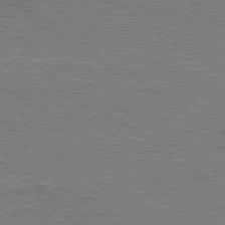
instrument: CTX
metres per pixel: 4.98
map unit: lApd
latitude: 79.7261
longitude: 170.2929
